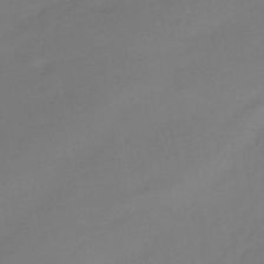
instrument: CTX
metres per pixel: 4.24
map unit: eHb
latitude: -43.4265
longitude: 87.4266
